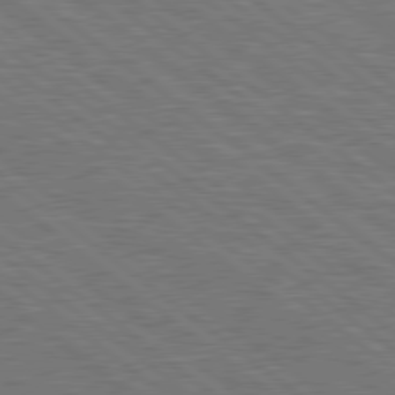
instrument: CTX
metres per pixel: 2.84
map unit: Hpe
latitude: 78.8191
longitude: -170.7246
